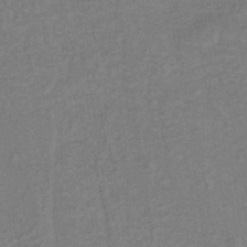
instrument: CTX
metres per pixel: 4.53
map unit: lHb
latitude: -35.8800
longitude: 67.0108
